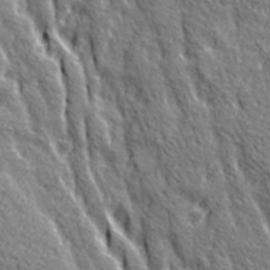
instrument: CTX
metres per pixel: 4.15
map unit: Ave
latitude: 20.7435
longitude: -135.3103
